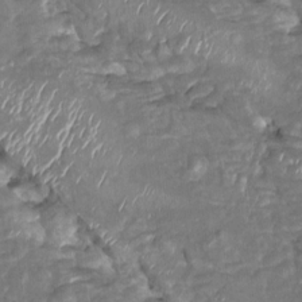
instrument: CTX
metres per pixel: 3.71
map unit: Htu
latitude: 1.5938
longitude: 142.3495
